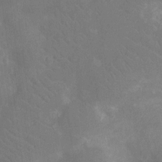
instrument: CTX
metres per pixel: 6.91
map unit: Ht
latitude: -10.8597
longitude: -23.5371
